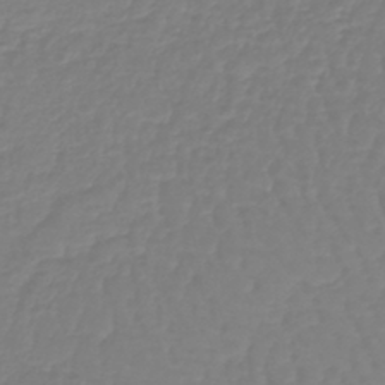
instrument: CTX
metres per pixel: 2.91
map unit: lHb
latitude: -42.0849
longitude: 67.4454
